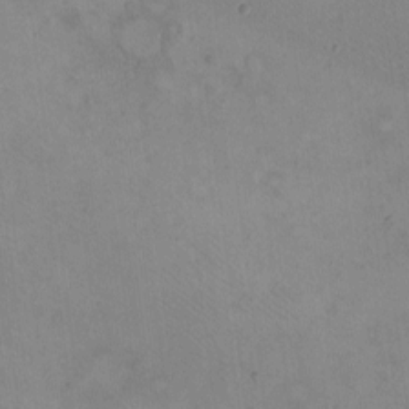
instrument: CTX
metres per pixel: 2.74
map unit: eHh
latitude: -9.7666
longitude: -67.8205
